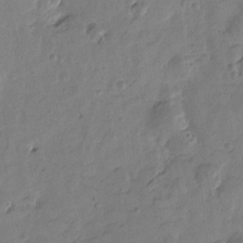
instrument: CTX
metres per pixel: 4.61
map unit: Htu
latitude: -3.4265
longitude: -176.6868
